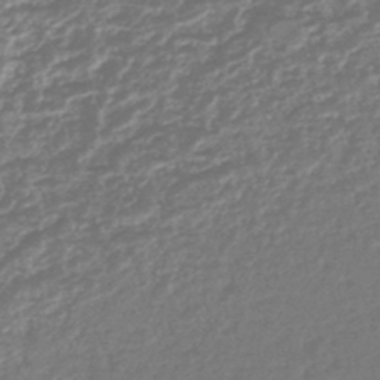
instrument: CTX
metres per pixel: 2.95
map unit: lHb
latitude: -44.3684
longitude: 68.5951
